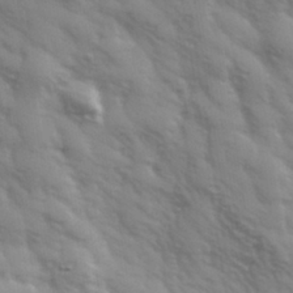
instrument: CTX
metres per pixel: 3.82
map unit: Hve
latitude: 32.4790
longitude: 150.0850
